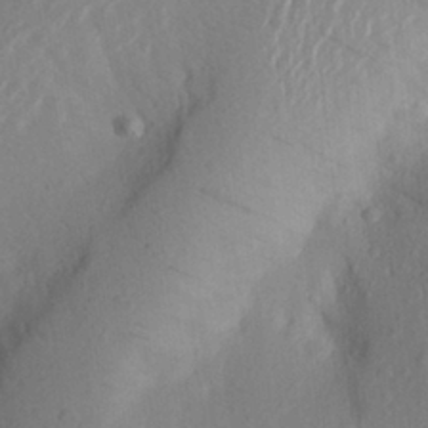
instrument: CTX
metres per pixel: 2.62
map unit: Aa
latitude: 26.6302
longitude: -147.2726
